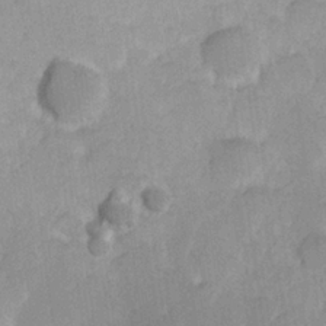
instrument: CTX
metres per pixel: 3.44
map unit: Hve
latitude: 24.6868
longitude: 145.0298
